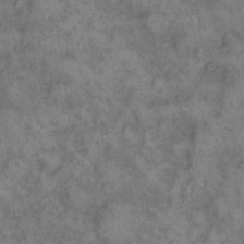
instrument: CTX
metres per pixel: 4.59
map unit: eHh
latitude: 13.8961
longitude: -64.3467
